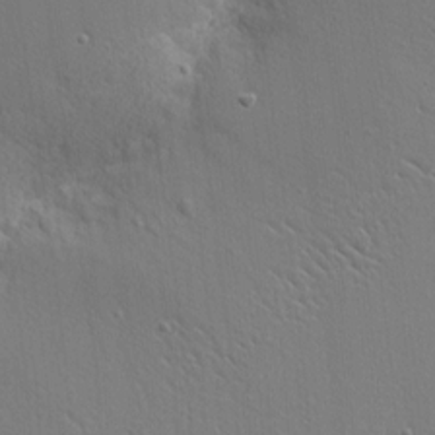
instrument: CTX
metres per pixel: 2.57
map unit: Nhu
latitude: 0.5734
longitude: -77.9528
